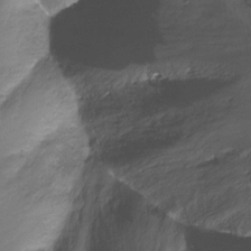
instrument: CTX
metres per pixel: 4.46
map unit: Hto
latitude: -13.2754
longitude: -42.6113
